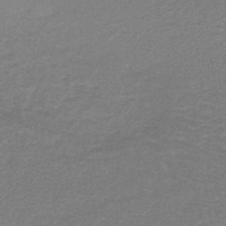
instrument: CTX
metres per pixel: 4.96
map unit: lHb
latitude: -40.4251
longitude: 63.3509
